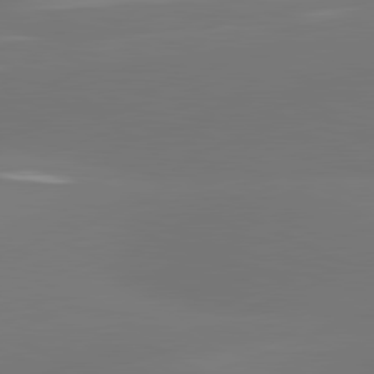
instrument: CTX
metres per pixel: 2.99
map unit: lApd
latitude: 81.4615
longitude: -164.1578
